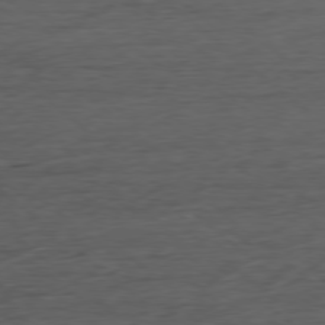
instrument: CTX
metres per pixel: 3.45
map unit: Ap
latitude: -78.7463
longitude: -70.4601
